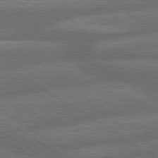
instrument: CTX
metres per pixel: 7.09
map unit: lApd
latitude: 79.8017
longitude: -165.5182
